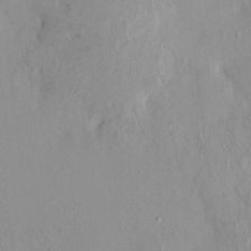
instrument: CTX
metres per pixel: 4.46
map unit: HNhu
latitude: 7.2726
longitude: -1.4426
